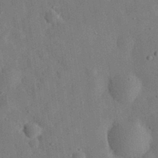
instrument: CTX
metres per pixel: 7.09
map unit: eHh
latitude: 31.1026
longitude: -76.8002
